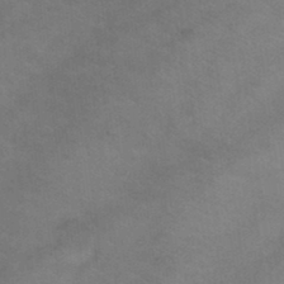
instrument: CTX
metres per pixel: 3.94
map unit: Hto
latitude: 0.1011
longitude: -33.2537
